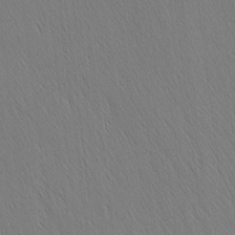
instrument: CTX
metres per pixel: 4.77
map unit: Nhu
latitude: -4.0850
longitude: -151.0269
